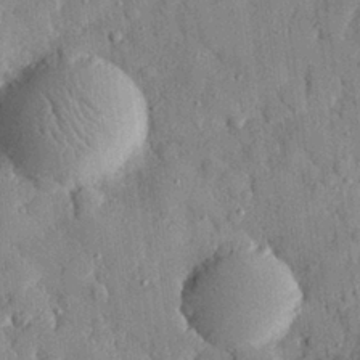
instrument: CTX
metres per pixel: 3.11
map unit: eHh
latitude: 27.8583
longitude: -77.8016
